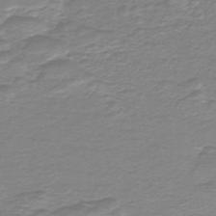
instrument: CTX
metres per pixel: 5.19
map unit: HNb
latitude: -46.0283
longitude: 52.5195
